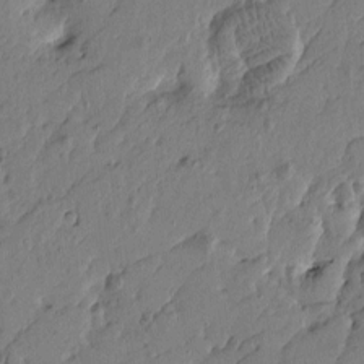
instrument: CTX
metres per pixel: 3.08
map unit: Htu
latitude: -5.8422
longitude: 179.4832
